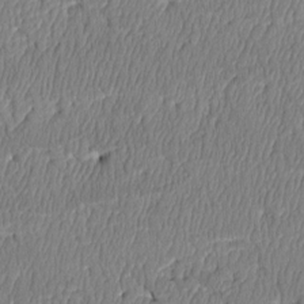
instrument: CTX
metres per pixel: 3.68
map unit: Htu
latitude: 3.5938
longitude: 150.0283
